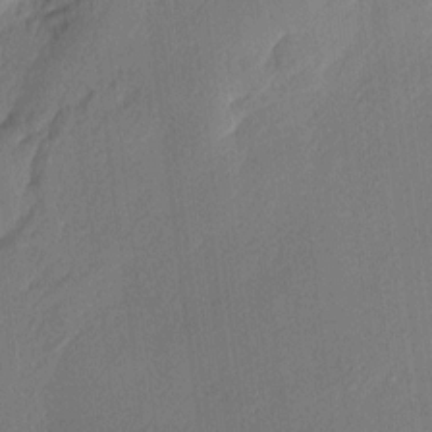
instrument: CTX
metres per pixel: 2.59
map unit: Nhu
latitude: 1.3859
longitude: -76.7435
